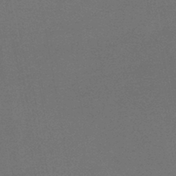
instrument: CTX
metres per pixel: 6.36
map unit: lHb
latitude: -45.6155
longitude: 57.2187
